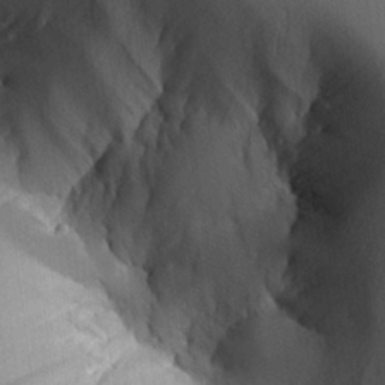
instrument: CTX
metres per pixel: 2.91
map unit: Aa
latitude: 25.4048
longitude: -127.5560
